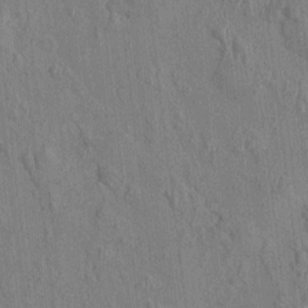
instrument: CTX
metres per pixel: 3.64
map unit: HNhu
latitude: 5.1403
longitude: -6.5168
